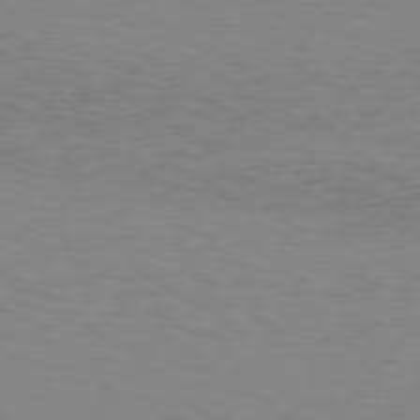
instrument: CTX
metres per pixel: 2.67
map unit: Hpe
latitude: 77.4426
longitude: -124.4412
